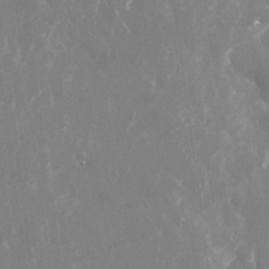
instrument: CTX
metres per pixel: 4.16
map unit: Nhu
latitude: -22.3684
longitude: -72.4223
